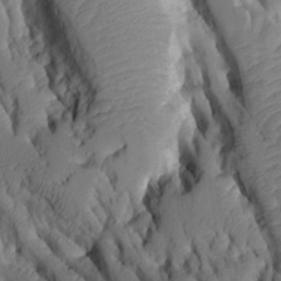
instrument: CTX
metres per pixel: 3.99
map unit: Aa
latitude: 9.9717
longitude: -126.4790
